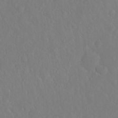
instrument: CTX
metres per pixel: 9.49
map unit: Hto
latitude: -8.4251
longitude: -46.2523
